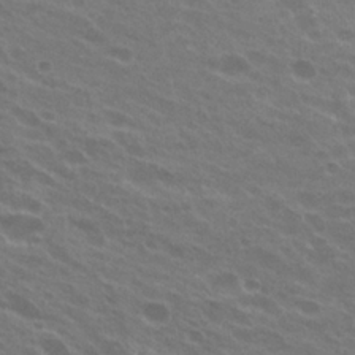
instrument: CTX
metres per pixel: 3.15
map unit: Hto
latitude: 24.1766
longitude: -38.2522
